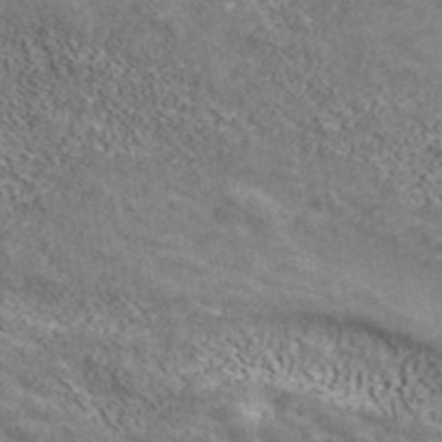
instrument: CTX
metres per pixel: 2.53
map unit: ANa
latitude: 41.3481
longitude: 16.3307
